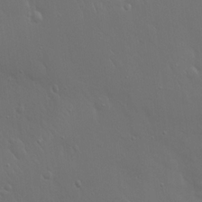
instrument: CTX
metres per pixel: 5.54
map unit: Hto
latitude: 19.1592
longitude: -56.6301
